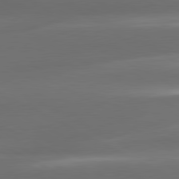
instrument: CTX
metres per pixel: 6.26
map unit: lApd
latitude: 80.7246
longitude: -141.5938
